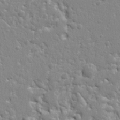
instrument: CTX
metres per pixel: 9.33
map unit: Ht
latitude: 8.8947
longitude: -76.6301
